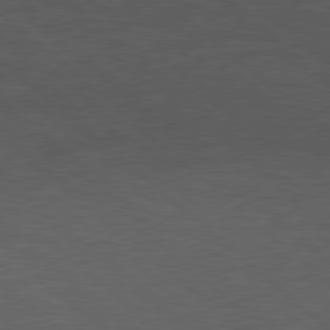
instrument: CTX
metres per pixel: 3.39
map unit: Hpe
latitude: 78.1956
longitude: -154.0633
